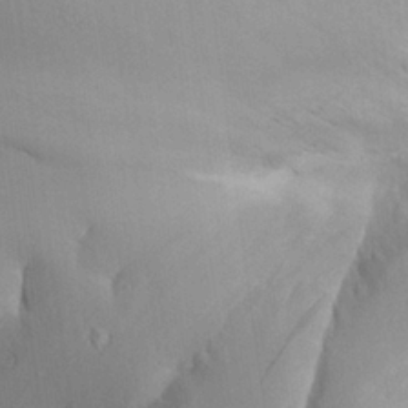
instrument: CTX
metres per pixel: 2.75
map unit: Aa
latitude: 25.4615
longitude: -128.9325
